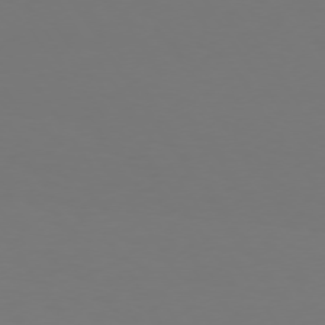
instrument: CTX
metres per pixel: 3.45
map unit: Hpe
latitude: 73.5372
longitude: -122.5924
